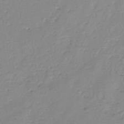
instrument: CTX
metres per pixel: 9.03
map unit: eHh
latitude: -45.0675
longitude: -28.7057
